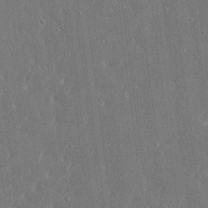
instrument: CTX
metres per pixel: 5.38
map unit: Ave
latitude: 17.7450
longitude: -139.8961
